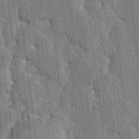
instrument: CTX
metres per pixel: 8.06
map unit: HNhu
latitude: 7.2915
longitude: -6.0255
